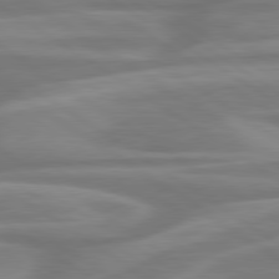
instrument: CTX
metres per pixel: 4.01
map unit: lApd
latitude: 79.7261
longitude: -127.5371
